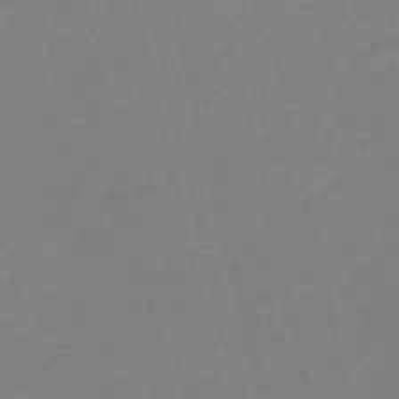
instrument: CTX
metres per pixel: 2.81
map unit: HNb
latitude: -54.4251
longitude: -38.7246
